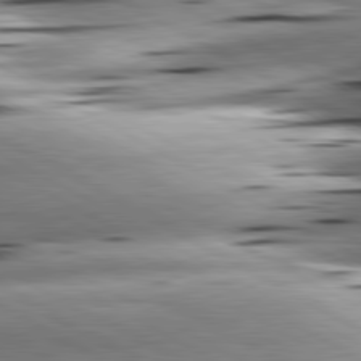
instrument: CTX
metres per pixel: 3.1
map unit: lApd
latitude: 80.9703
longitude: -161.9717
